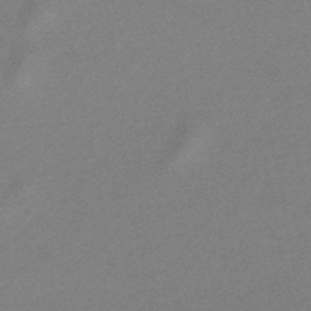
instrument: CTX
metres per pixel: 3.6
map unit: lHb
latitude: -46.9730
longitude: 71.9556
